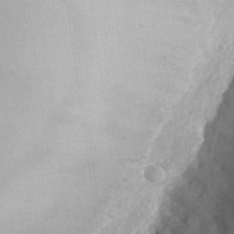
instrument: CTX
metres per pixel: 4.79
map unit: Nhu
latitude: -29.3510
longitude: -58.5168
